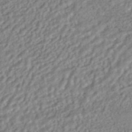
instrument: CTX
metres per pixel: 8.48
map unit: HNhu
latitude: -44.8597
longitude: 103.8989
